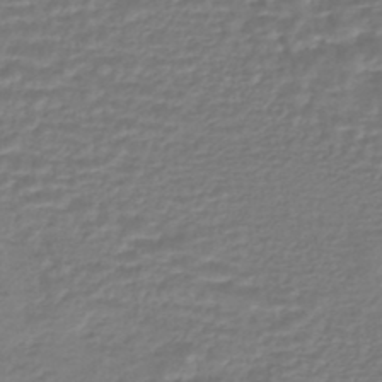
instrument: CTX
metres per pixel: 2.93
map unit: HNhu
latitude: -45.6155
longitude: 96.4251
